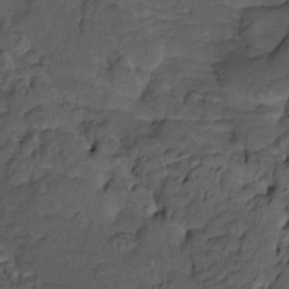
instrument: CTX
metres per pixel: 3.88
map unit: HNhu
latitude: 10.4034
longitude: 23.9556
